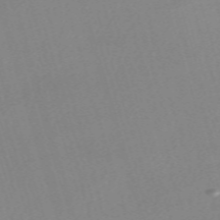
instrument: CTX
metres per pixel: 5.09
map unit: eHh
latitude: -62.1983
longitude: 50.1228
